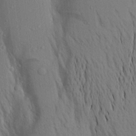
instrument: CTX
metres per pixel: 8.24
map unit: Aa
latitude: 18.5356
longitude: -149.1592
